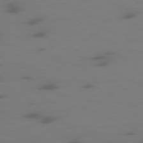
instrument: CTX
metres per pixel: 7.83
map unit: Ap
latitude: -80.6708
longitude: -62.4034
